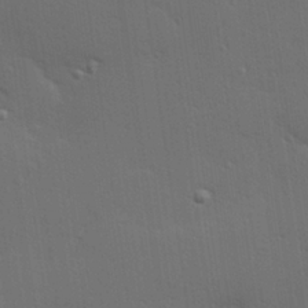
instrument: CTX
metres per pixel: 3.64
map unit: Hve
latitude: 27.5938
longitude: -91.7072
